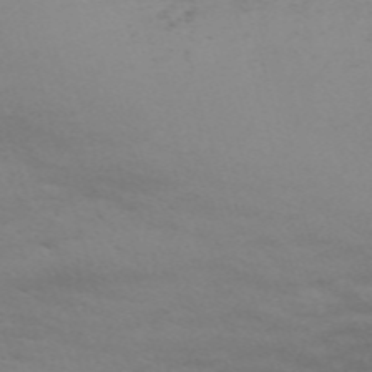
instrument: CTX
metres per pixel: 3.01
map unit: Nve
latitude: -59.3698
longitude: 56.1983
